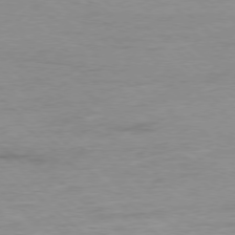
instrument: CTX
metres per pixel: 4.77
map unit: Ap
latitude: -78.3684
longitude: -87.9528
